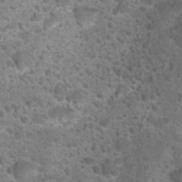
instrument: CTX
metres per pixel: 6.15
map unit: Hto
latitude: 22.6112
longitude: -49.8583
